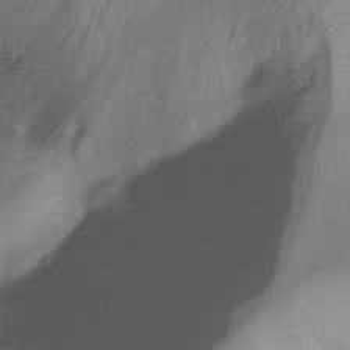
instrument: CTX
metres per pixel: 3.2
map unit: Ht
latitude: -16.2362
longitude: -42.7057
